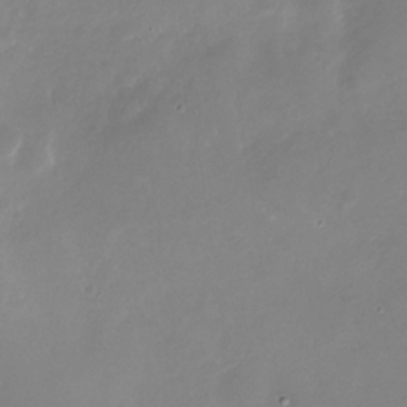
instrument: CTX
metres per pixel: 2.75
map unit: Nhu
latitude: -29.2754
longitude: -76.9513
